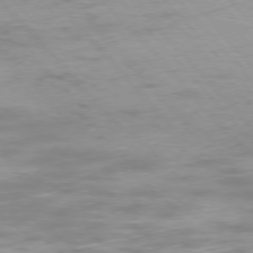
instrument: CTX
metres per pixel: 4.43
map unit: Ap
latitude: -76.6896
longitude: -81.1025
